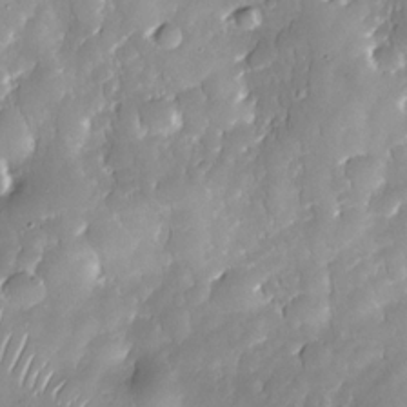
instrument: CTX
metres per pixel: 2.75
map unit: Nhe
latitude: -30.1039
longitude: -140.3089
